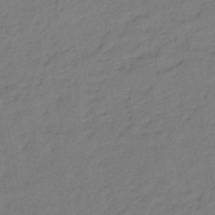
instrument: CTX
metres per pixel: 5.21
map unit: eHb
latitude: -46.2739
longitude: 80.9920
